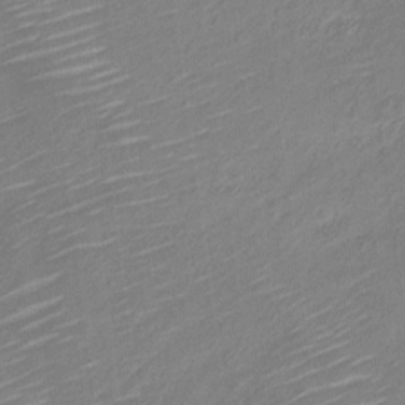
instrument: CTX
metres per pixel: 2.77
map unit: Nve
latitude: -19.0864
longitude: 107.4455
